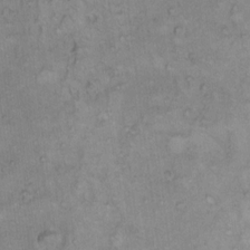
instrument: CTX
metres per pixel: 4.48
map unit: Hto
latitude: 10.5546
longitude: -60.3845
